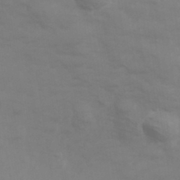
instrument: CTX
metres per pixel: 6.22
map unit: Hve
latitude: 33.4804
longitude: 150.2173
